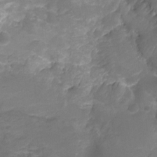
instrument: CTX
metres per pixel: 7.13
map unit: HNhu
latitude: -21.0297
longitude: 84.4629
